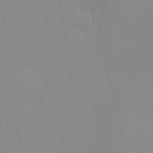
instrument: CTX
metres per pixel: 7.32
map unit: eHh
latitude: 24.2522
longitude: -91.2348
